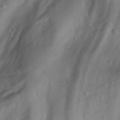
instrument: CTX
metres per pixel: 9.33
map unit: Aa
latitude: -3.9556
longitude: -71.3481
